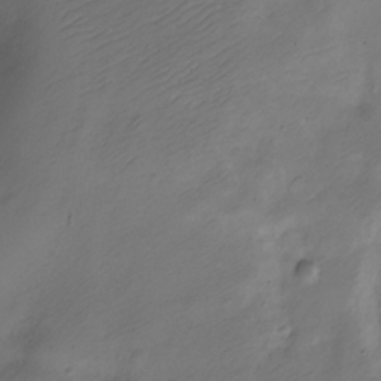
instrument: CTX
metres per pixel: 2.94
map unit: Nve
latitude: -24.5763
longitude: 106.4818
